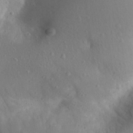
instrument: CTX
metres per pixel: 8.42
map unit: Aa
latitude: 28.5357
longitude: -145.3859
